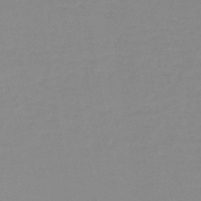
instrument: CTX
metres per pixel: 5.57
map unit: lHb
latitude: -44.4062
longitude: 56.3117
